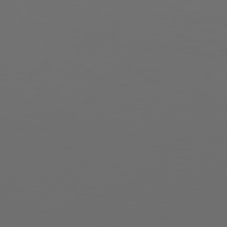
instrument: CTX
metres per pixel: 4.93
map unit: Hpe
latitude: 76.7813
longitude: -139.6316
